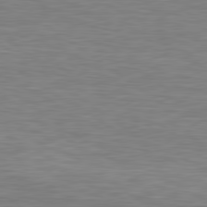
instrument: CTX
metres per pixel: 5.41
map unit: lApd
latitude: 79.6127
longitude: -126.5357
